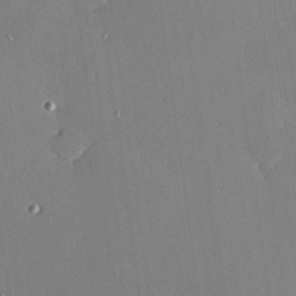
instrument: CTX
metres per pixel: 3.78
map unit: Hve
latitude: 26.0444
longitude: -90.7435
